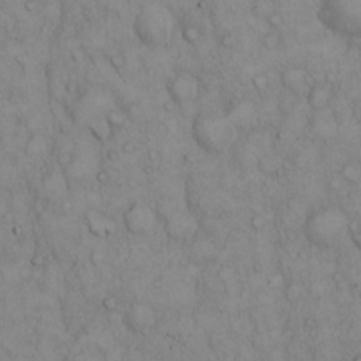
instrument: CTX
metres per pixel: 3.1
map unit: Hto
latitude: 13.2915
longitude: -57.8583
